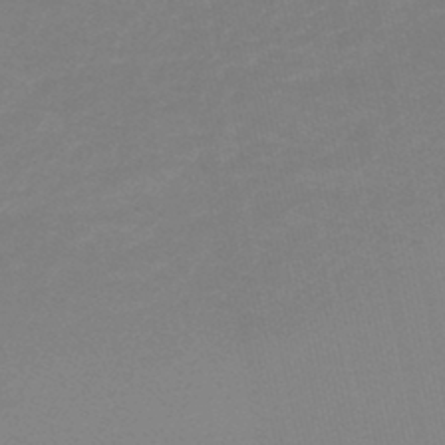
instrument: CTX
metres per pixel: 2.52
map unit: lHb
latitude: -45.1242
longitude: 66.9542
